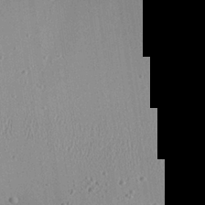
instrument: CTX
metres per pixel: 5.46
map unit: Aa
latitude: 25.6504
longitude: -135.4426
